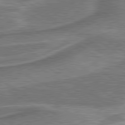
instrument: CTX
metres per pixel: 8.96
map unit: lApd
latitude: 79.8773
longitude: 173.1242
